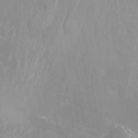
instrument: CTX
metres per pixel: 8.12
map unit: Nhu
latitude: -12.8219
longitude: -64.5924
